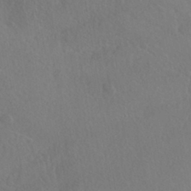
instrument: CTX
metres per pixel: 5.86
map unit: HNhu
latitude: -41.7855
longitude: 101.4832
